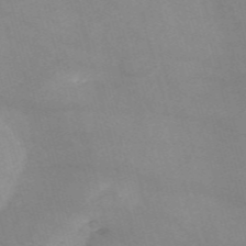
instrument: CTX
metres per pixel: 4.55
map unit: HNb
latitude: -56.0094
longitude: -40.2333
